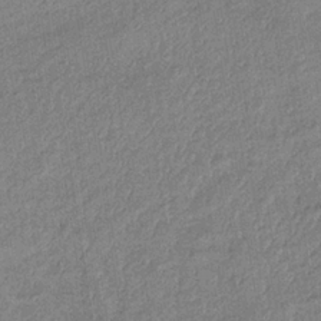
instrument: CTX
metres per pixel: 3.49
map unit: lHb
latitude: -34.4629
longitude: 70.9731
